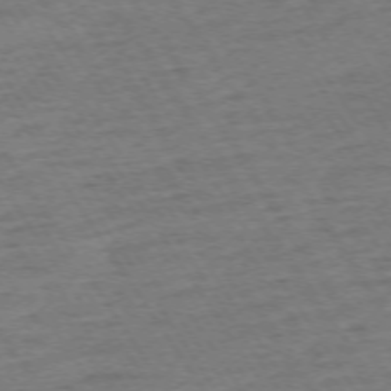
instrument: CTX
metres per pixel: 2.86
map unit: Ap
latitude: -74.1039
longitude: -84.5924
